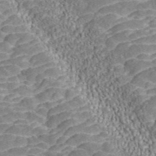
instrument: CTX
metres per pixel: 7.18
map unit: ANa
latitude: 45.3671
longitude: 37.5399
